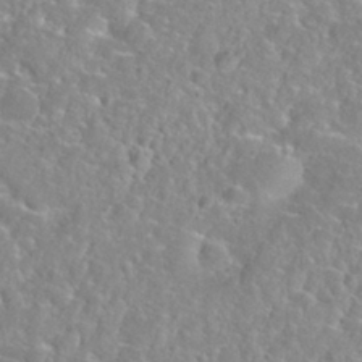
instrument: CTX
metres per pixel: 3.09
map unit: Nhu
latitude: 28.4601
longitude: -52.5168
